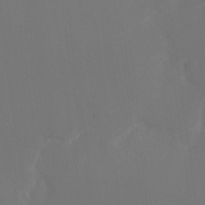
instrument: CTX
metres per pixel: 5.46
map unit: Nhu
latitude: -28.1039
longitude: -78.4034
